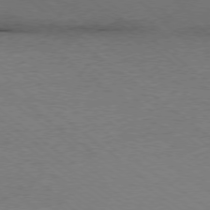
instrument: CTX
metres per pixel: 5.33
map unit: Ap
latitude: -78.4818
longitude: -84.6869
